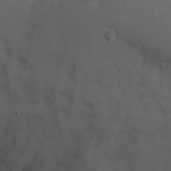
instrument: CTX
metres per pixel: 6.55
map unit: Nhu
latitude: 3.8583
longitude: -17.1781
